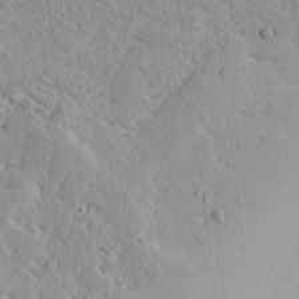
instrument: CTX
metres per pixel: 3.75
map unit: Ave
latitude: 14.0633
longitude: -139.5371
